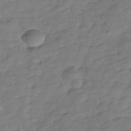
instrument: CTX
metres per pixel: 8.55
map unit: Hve
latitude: -29.7856
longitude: 91.6155
